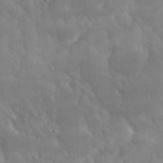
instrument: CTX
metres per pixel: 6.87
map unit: eHh
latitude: 32.3089
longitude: -69.6694
